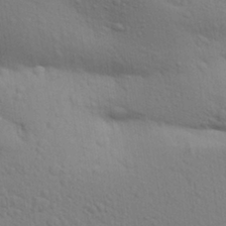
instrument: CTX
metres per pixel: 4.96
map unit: Aa
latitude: 30.0633
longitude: -147.3104
